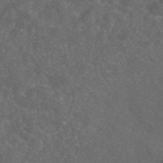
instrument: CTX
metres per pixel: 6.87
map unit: eAb
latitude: 46.6680
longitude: 112.1606
